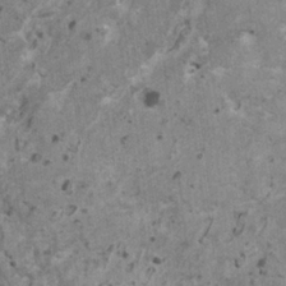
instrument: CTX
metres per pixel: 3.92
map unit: HNhu
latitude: 0.7624
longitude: 4.6140
